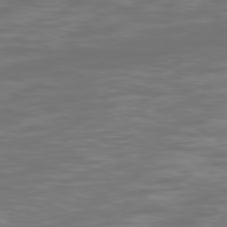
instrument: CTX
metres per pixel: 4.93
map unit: Ap
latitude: -79.2187
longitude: -60.7246
